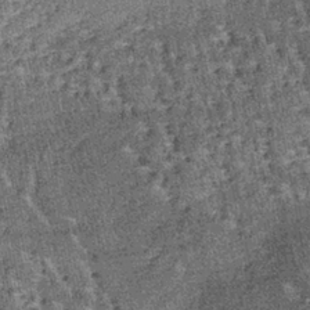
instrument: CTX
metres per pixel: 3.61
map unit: lHb
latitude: -38.5951
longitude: 64.5952
